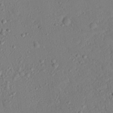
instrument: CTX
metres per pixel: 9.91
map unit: eHh
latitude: 25.3670
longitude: -77.9150
